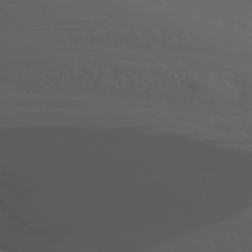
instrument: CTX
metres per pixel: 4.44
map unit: Nhu
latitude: -6.5196
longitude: -88.6302
